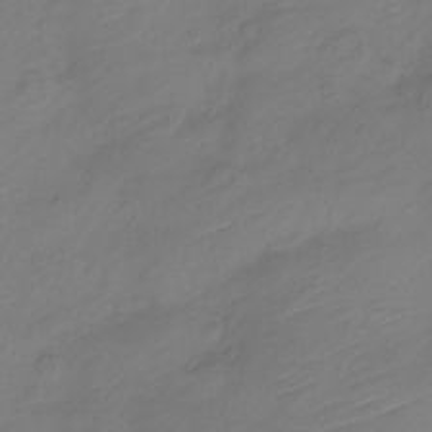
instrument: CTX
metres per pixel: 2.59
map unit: Nve
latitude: -18.1039
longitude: 106.5952
